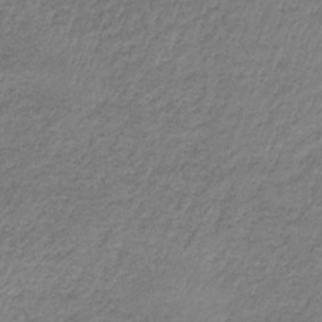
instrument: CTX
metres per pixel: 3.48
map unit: HNb
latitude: -34.1795
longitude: 61.8989
